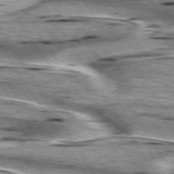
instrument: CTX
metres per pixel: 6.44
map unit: lApd
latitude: 75.9150
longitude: -59.8205
